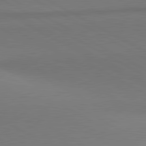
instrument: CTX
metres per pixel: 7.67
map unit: lApd
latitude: 81.0647
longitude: 147.0486
